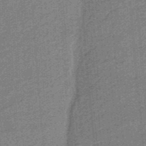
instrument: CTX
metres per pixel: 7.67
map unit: HNb
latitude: -36.6329
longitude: 57.5399
